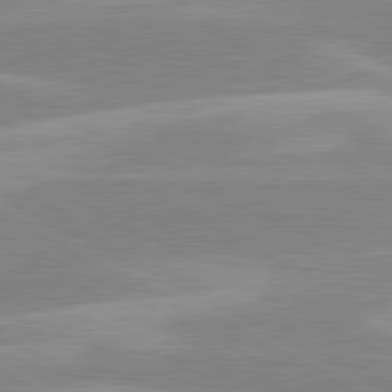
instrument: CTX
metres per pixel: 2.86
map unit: lApd
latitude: 80.4790
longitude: -125.1970
